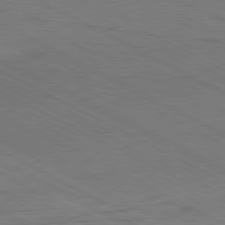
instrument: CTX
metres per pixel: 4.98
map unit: Ap
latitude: -81.2943
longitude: -62.9325
